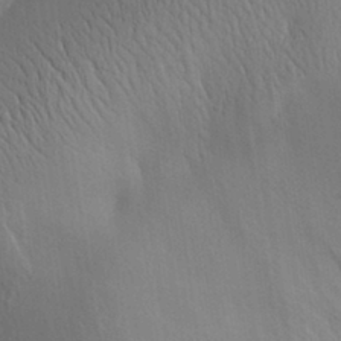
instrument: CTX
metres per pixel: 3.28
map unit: Aa
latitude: 30.7813
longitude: -142.4223
